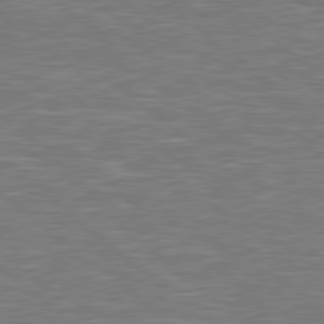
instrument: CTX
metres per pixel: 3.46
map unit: Hpe
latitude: 78.7813
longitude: 179.7666
